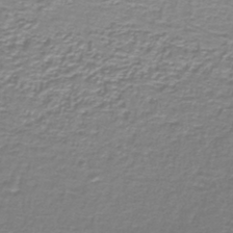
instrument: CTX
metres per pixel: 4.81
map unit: lHb
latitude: -40.3495
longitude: 58.1983
